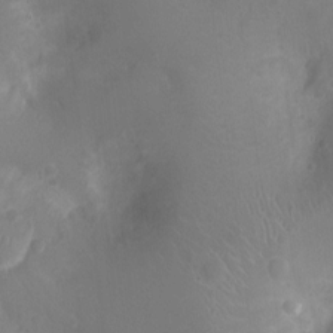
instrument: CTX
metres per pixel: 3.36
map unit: Ht
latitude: -3.7099
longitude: -16.7057
